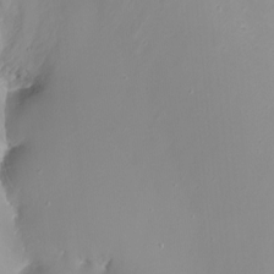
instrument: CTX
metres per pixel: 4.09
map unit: Nhu
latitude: -8.3117
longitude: -78.9703
